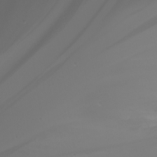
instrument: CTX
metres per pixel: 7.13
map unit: Htu
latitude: -5.3131
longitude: -88.7436
